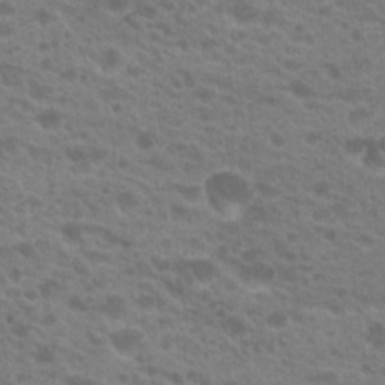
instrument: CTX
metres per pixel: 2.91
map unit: Hto
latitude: 20.8758
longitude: -38.2333
